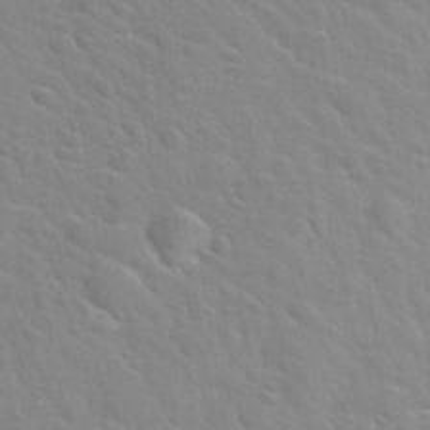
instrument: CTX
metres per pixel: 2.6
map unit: Hto
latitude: 34.9891
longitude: -51.6882
